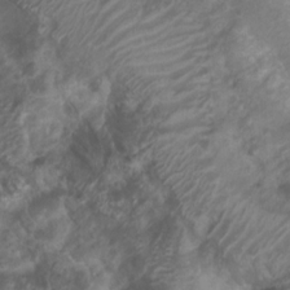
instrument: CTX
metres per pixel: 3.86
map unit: Nhu
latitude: 7.6883
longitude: -21.5938
